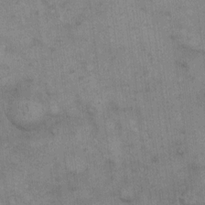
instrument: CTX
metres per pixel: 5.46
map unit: eHh
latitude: 13.6883
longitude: -65.5749
